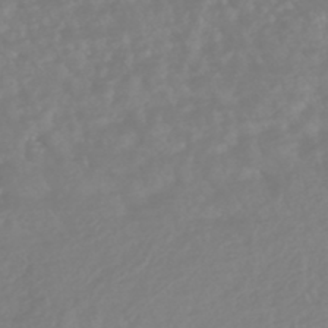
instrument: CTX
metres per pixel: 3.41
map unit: HNhu
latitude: -46.2172
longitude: 97.2565
